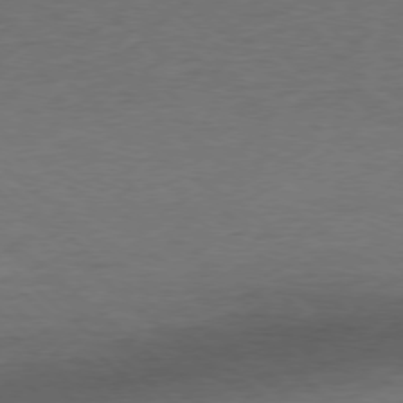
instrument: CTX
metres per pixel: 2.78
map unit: Ap
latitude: -78.2928
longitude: -88.0444
